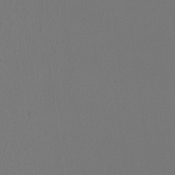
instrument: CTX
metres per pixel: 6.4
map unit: HNhu
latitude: -1.0109
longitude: -0.7813
